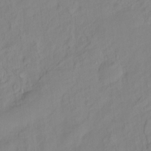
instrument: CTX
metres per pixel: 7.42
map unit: Hto
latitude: -7.1431
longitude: -47.2348
